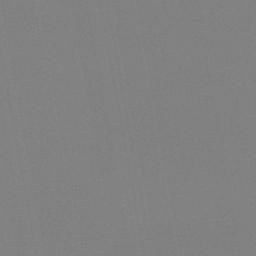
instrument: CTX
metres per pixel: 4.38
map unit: HNb
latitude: -45.9367
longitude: 55.6533
